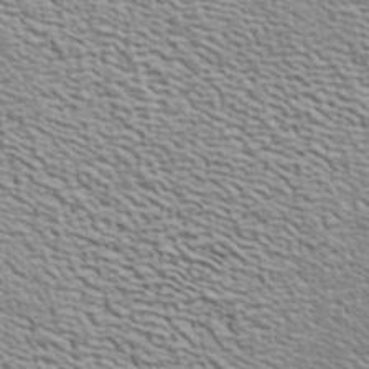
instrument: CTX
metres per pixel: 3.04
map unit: ANa
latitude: 41.2159
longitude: 29.2565
